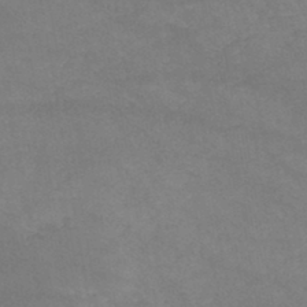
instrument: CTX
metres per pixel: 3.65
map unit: HNb
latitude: -45.5021
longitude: -36.8569
